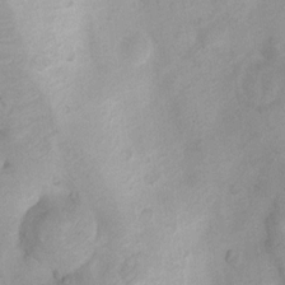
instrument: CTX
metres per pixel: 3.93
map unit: Nhu
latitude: 7.7450
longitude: -23.0458
